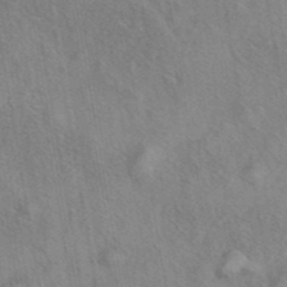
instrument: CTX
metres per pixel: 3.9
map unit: eAb
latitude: 41.9528
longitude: 109.7855
